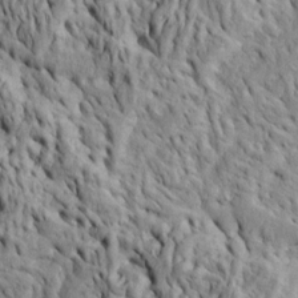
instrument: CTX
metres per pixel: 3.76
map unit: Htu
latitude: -5.9556
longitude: 153.4832
